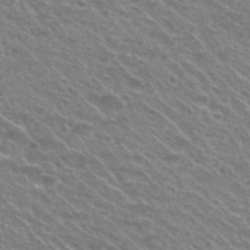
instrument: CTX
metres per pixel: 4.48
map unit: Nhu
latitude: 29.8205
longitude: -48.9703
